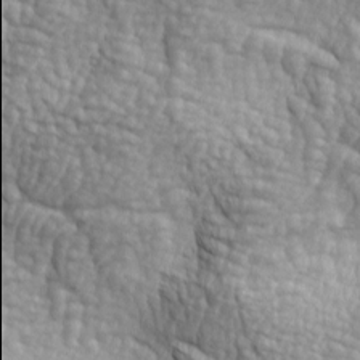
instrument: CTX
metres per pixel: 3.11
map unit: lAa
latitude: -4.8408
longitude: -121.9906
